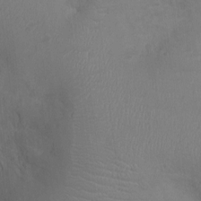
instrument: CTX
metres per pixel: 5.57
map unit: Ht
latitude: -2.3306
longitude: -16.3845
